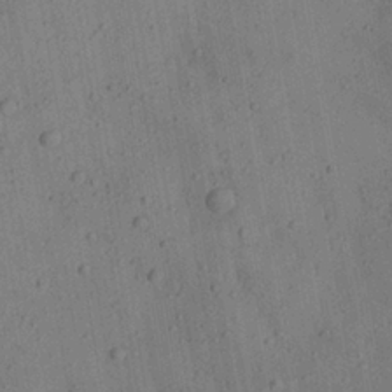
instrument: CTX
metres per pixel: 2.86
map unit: Aa
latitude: 23.1403
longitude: -143.1214
